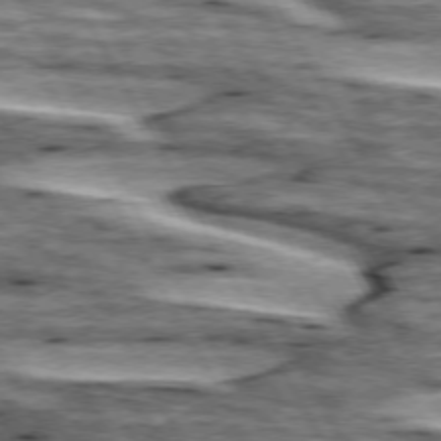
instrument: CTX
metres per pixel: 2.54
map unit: lApd
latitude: 74.2712
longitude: -55.7072
